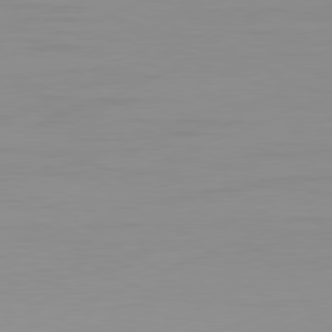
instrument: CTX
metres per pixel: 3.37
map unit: Ap
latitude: -81.7478
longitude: -86.0822
